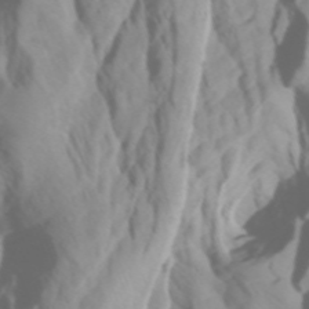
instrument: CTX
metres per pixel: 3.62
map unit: Htu
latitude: -4.8030
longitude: 137.6910
